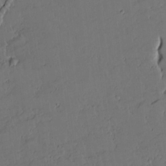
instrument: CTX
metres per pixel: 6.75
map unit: lAvf
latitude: 15.3482
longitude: -127.1403
